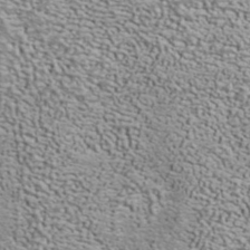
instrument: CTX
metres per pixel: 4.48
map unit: ANa
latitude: 40.1766
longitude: 20.8408
